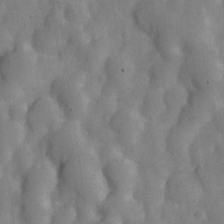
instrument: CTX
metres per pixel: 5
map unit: Nve
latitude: -24.7274
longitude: 107.5399
